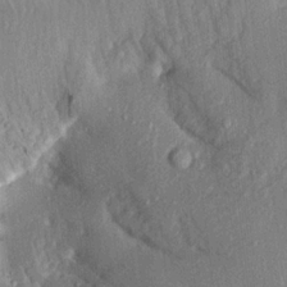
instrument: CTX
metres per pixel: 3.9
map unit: Aa
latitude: 19.3481
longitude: -146.3279
